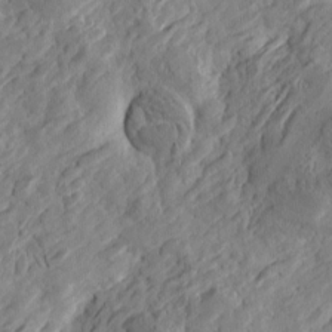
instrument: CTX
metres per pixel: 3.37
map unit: Htu
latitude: -2.9352
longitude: -178.7058
